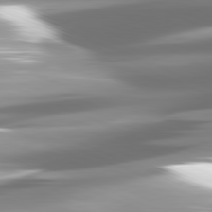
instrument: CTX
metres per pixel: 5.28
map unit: lApd
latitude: 81.6694
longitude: -147.2159
